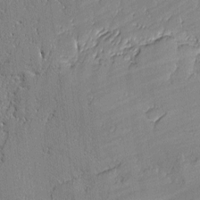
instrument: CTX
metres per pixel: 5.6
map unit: lAvf
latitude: -1.6911
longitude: -108.7624
